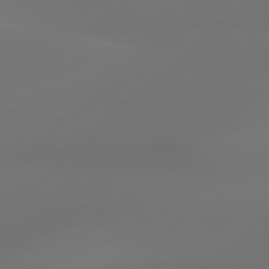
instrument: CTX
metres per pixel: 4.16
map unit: Hpe
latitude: 76.9513
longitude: -130.6680
